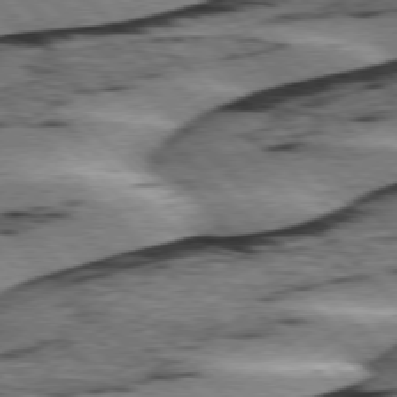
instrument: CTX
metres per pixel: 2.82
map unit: lApd
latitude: 76.2711
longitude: -78.8191
